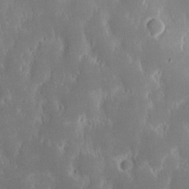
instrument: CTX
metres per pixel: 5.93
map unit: eHh
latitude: 15.3482
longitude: -73.0837
